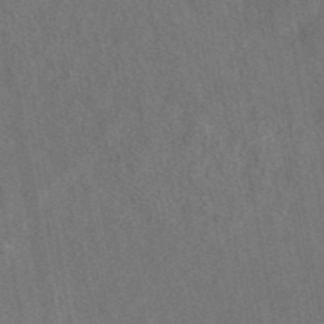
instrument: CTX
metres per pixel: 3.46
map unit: eAb
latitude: 43.7072
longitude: 109.4832
